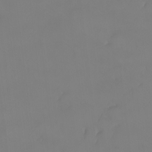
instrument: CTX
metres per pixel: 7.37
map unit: HNhu
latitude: 5.8772
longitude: 14.1984
